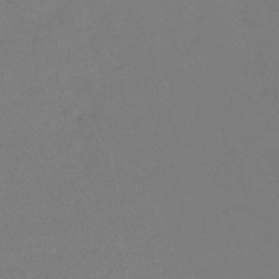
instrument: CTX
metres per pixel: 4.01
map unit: lHb
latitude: -45.0109
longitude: 69.5777
